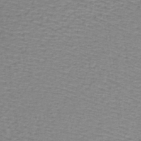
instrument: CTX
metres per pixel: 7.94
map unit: lHb
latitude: -41.4265
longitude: 59.9178
